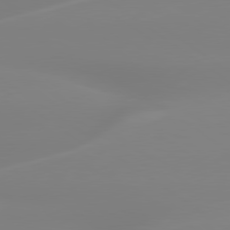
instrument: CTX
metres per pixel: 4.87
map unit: lApd
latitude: 79.6883
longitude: -136.1200
